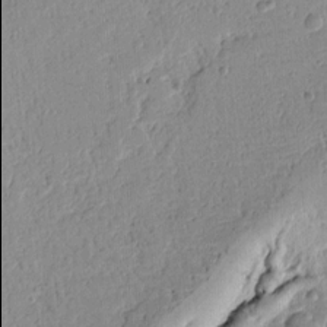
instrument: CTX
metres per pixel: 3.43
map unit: Ht
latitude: 10.3090
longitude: -77.9906
